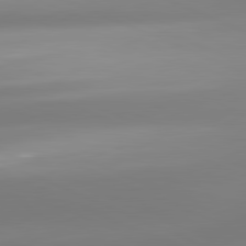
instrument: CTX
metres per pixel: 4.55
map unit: lApd
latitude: 81.4804
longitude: -166.3656
